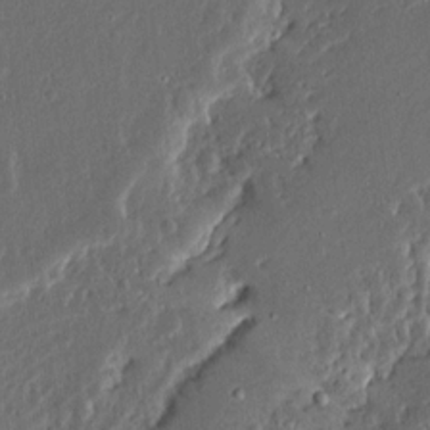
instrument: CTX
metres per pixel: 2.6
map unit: Ave
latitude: 14.1956
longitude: -138.2333
